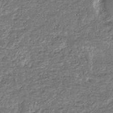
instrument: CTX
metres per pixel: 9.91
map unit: eHb
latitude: -36.1605
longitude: 79.0108
